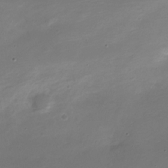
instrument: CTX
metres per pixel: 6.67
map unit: Nve
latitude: -21.5777
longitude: 105.0297
